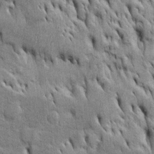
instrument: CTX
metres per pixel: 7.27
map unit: Htu
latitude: -4.6707
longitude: 150.9730
